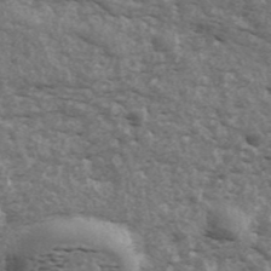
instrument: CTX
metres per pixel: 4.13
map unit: ANa
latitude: 43.7261
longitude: 47.0108
